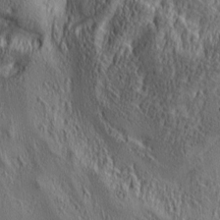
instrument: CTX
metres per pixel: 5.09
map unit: lAa
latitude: 5.0080
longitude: -112.8569
